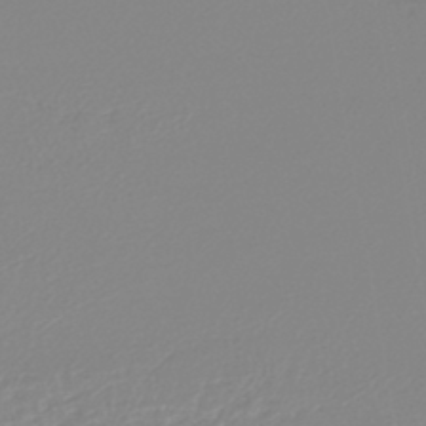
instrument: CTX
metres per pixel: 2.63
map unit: lHb
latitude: -44.5196
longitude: 54.7085
